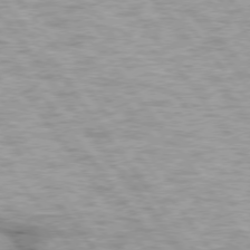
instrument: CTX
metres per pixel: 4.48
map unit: lApd
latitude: 74.8569
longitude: -48.3089
